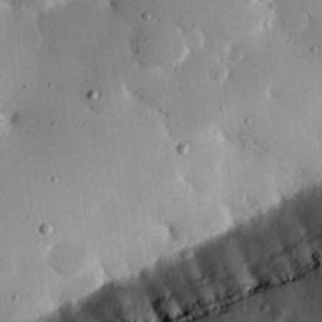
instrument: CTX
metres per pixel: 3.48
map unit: Hve
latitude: 25.0080
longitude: 150.8597
